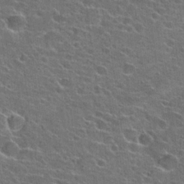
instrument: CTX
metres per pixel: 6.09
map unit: Hto
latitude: 22.2333
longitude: -45.5938
